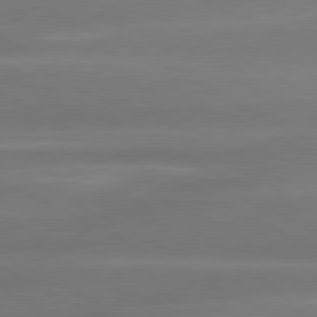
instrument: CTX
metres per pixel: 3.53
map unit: lApd
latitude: 80.6868
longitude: -135.9528
